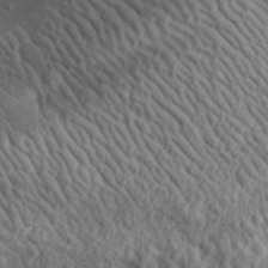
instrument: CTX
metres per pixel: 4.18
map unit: lHvf
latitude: 36.0444
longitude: -86.4790
